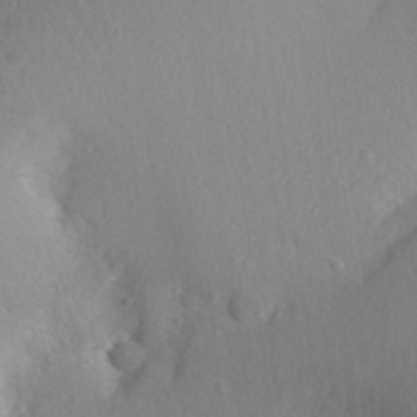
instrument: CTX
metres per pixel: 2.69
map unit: Aa
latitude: 28.6490
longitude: -145.3293
